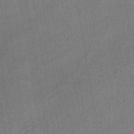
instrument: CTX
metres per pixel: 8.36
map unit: lHb
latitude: -37.5588
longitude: 74.0850
